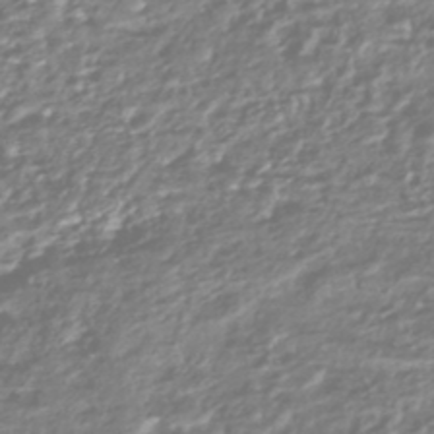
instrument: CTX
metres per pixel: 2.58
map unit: HNhu
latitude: -44.5763
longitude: 98.0661
